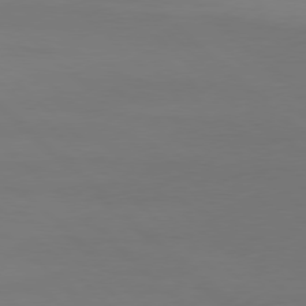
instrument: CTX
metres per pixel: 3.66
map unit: Ap
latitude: -79.6533
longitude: -55.2159
